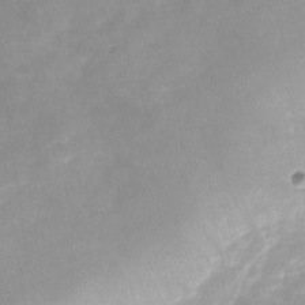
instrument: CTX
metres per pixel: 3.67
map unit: Nhu
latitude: -24.1606
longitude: -70.2333
